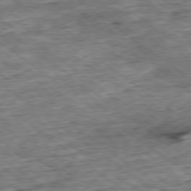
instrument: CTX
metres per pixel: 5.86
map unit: Ap
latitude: -79.0297
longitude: -86.0444
